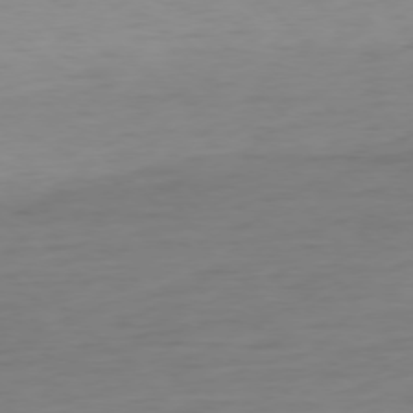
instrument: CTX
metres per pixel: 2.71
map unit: Ap
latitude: -77.3888
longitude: -78.0633
